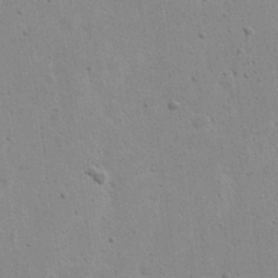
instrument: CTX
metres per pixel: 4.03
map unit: eHh
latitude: 21.6694
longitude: -68.5735
